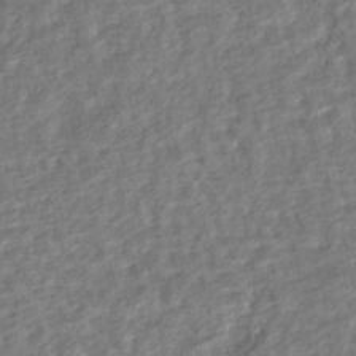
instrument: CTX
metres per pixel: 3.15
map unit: HNhu
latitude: -44.4818
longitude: 101.7288
